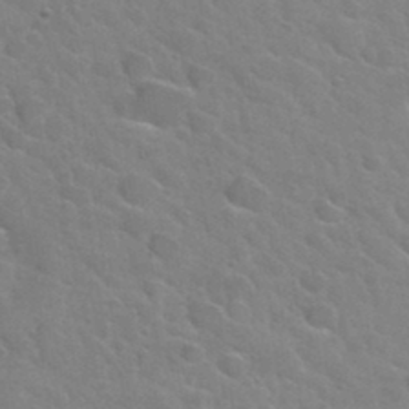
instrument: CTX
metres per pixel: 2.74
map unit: Hto
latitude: 34.4034
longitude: -50.3089
